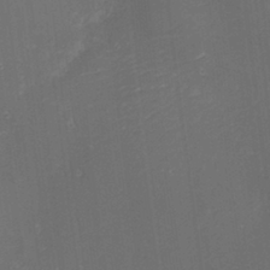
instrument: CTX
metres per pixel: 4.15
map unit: eHh
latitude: -2.1983
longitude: -81.5938
